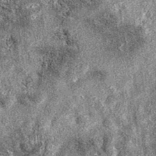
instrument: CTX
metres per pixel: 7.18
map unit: eAb
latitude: 36.9136
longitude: 105.6722
